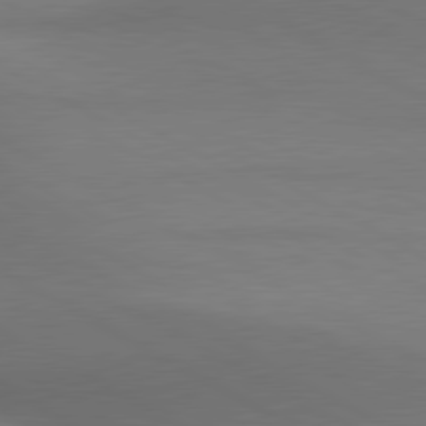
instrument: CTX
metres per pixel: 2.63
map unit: lApd
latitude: 80.6113
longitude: 129.8800
